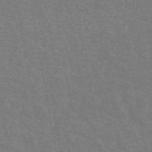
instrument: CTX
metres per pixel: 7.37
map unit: ANa
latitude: 43.7450
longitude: 29.8045
